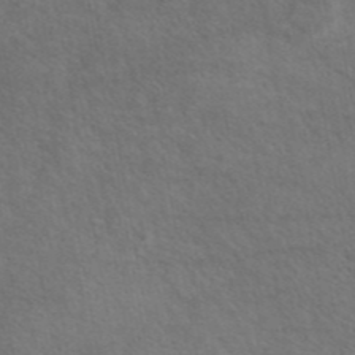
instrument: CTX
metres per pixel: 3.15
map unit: eAb
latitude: 45.2537
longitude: 114.6518
